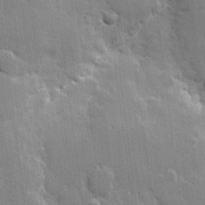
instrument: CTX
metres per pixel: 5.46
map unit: eHh
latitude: 9.3293
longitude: -66.9324
